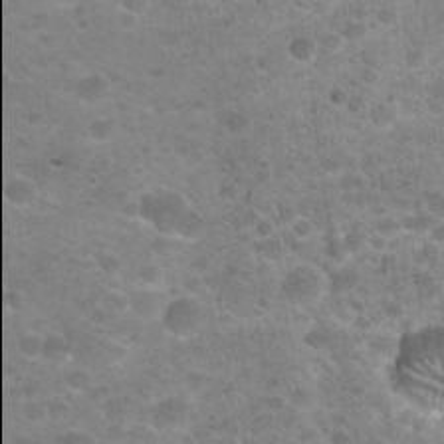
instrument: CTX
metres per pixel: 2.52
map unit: Hto
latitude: 22.9325
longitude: -49.9906
